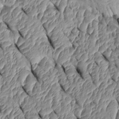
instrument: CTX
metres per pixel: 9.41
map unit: Htu
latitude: 1.7071
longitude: 148.1984
